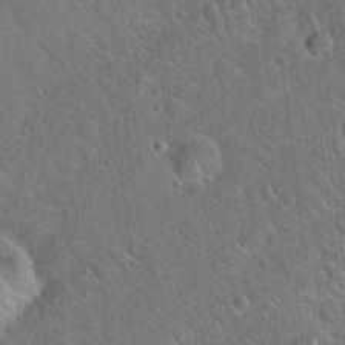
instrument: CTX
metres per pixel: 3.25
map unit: Hto
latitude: 21.4238
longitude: -51.7827
